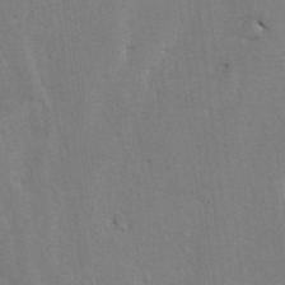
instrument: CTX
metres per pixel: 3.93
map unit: lAvf
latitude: -5.5210
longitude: -114.1010
